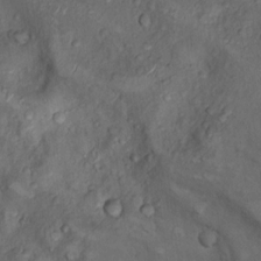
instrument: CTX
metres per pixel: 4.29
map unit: Nhu
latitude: 9.4049
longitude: -25.2159
